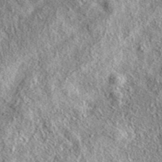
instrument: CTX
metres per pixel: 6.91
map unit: eAb
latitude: 37.4426
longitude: 109.6155
